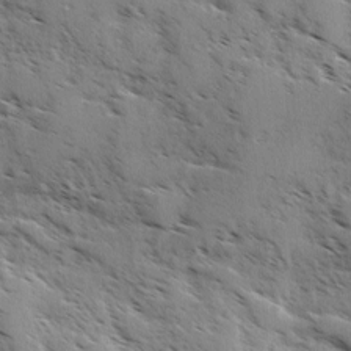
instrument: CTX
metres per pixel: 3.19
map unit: Ave
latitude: 0.8758
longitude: -110.9703
